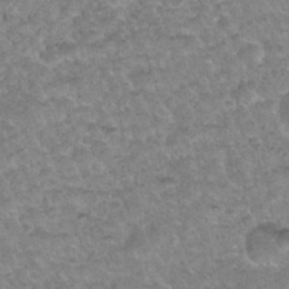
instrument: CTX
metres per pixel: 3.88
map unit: Nhu
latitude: 31.1970
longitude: -52.3279
